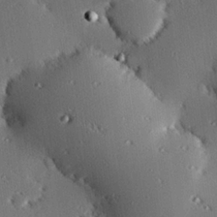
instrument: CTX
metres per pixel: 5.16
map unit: eHh
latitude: 22.6490
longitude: -90.5357
